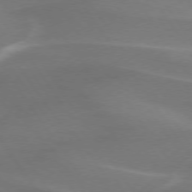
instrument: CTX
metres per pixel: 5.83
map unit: lApd
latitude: 74.4601
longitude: -61.7638
